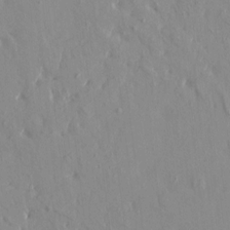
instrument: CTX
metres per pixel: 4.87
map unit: HNhu
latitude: 4.1767
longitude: 13.8045
